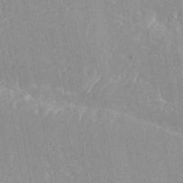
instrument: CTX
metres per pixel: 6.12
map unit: eAb
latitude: 42.6868
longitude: 106.5196
